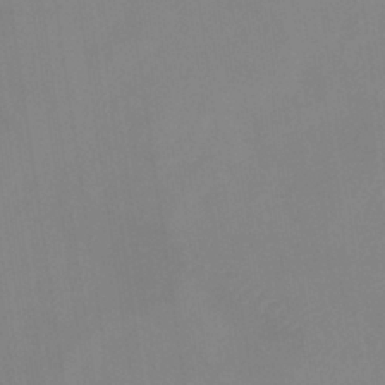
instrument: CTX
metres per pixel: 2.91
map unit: eHb
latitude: -37.1998
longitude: 75.2565
